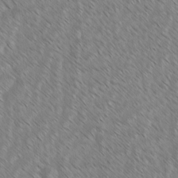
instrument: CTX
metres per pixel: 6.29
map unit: lAvf
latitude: -1.9179
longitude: -113.9717
